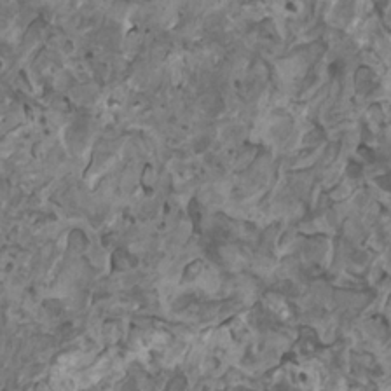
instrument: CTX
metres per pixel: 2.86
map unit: HNhu
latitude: 0.7624
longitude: 5.4265
